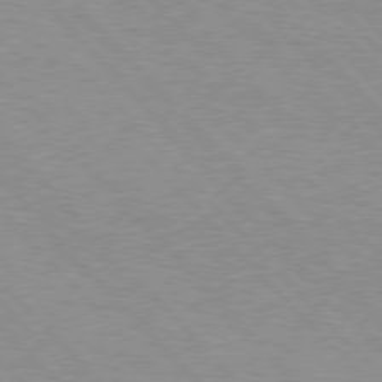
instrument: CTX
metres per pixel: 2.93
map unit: Hpe
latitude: 76.9324
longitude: -152.1578
